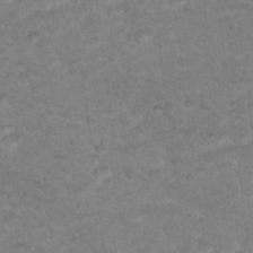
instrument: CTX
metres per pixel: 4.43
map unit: Nhu
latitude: 18.1955
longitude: -32.0822
